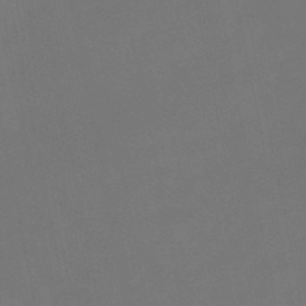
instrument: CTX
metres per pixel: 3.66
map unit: eHb
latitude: -50.5952
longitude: 69.1809
